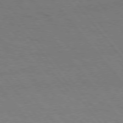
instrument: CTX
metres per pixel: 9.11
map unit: Hpe
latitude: 75.8017
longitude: -137.1592
